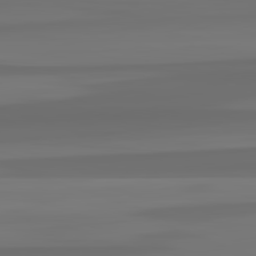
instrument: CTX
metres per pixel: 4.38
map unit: lApd
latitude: 82.6868
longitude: -177.5749
